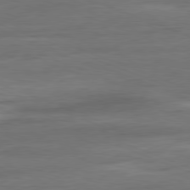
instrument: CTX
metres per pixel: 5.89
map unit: Ap
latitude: -81.4833
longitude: -79.5371
